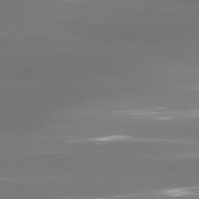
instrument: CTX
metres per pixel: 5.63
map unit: lApd
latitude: 81.5182
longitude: -134.3278
